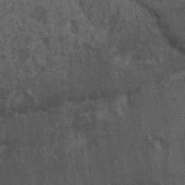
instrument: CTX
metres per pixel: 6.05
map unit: Ht
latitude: 2.6301
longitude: -19.1403
